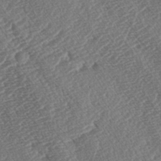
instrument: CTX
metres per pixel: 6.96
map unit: lAa
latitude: -2.5195
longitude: -128.0822
